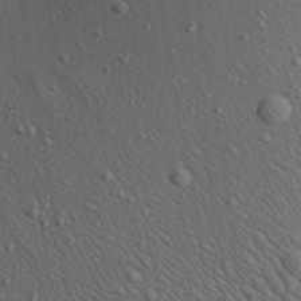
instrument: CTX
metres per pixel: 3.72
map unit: Aa
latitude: 22.7813
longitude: -138.8191
